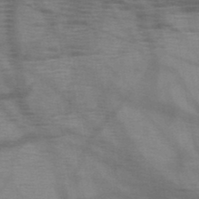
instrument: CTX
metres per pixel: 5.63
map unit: HNb
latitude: -46.4629
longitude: -45.4048
